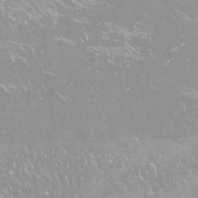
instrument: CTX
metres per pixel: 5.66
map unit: Nhu
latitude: -9.1242
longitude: -70.4412
